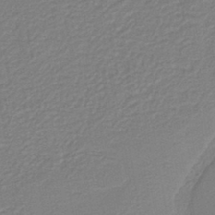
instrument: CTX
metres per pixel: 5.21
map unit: HNb
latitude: -41.0864
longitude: 51.1809
